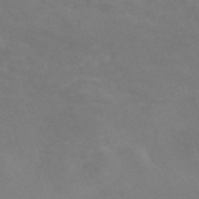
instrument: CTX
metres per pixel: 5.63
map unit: Nve
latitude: -57.9745
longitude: 57.1998
